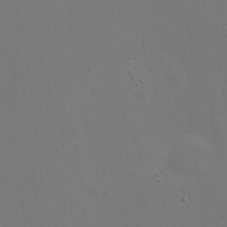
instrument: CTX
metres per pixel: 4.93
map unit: eHh
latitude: 23.9150
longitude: -69.3671
